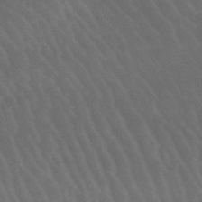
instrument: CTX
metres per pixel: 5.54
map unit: lHb
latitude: -49.8234
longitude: 76.1417
